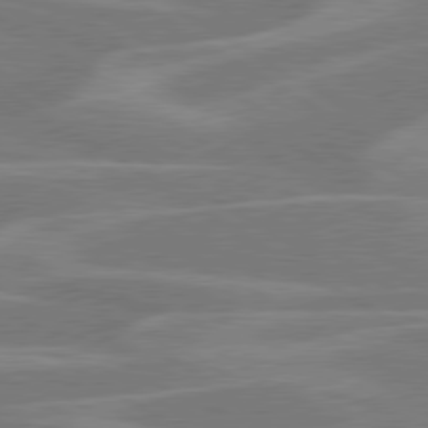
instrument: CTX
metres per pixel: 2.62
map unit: lApd
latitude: 79.6505
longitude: -123.2915
